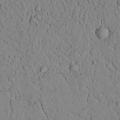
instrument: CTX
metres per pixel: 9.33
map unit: lAvf
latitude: 8.8947
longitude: 169.0486
